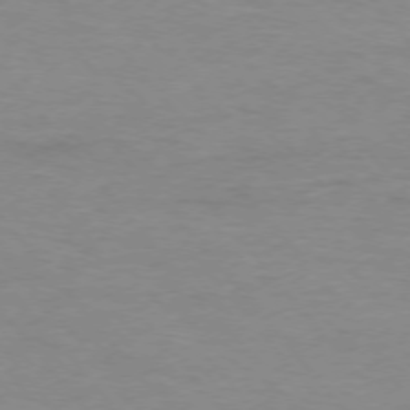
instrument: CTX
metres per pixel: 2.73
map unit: Ap
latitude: -76.0661
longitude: -81.6316
